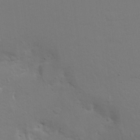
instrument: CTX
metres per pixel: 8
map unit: Hto
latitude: 8.5357
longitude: -31.2726
